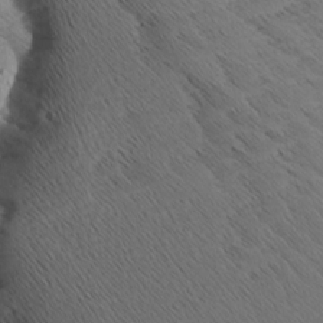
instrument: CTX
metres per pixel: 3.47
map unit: Aa
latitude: 8.3467
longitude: -140.4223
